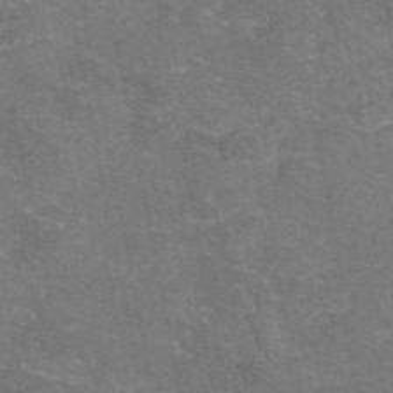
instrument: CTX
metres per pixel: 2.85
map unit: eAb
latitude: 46.9514
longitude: 104.1983
